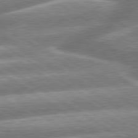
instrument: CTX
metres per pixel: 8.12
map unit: lApd
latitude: 79.8017
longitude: -160.1955
